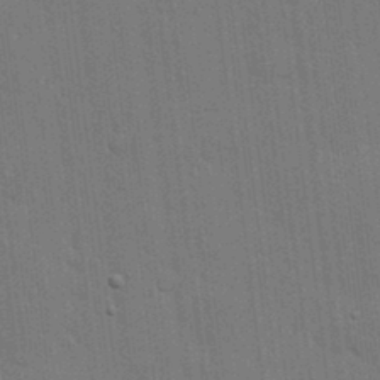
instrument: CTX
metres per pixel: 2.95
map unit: lHvf
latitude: 18.6301
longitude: -113.4804
